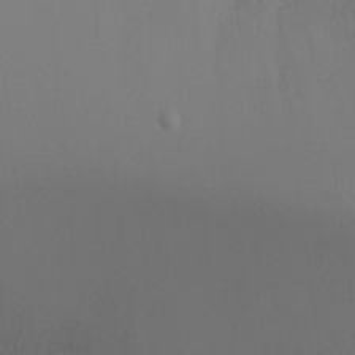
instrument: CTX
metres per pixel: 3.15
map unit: Ht
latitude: -4.0472
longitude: -24.8946
